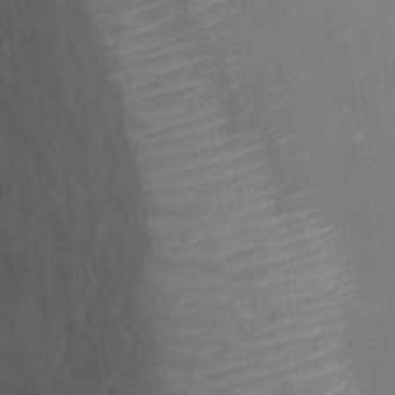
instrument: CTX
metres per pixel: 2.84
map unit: Ht
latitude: 13.2726
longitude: -41.1781
